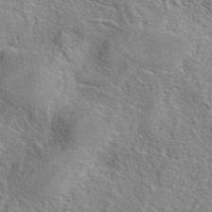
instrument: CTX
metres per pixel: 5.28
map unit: eAb
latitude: 41.1970
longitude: 105.0297
